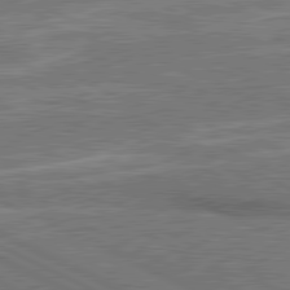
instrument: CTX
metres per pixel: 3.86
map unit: lApd
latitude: 80.8758
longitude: 140.5574
